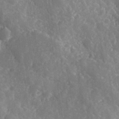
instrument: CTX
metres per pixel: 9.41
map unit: Hve
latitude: 24.9135
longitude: 146.2739
